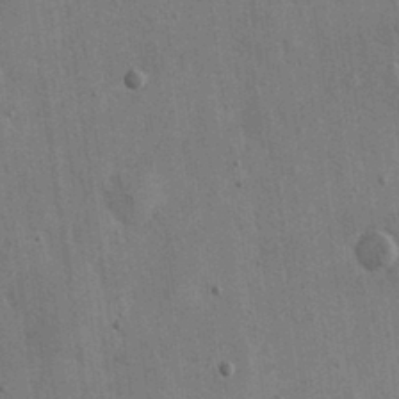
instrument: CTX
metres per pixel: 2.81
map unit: eHh
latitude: 15.9528
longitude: -68.4790
